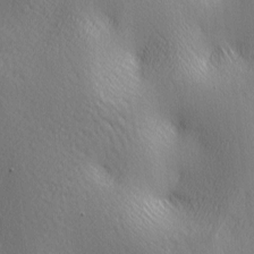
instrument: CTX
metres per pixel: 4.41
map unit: lAa
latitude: -5.1431
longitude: -121.8206
